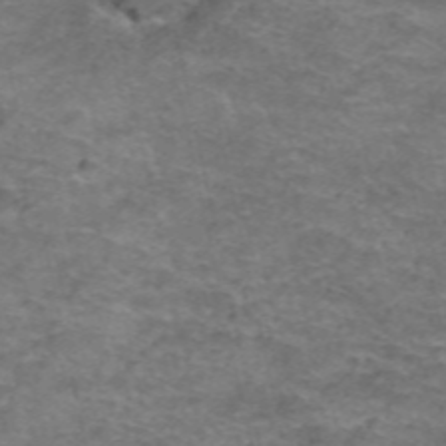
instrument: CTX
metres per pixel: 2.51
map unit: Hto
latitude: 38.9325
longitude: -41.5371
